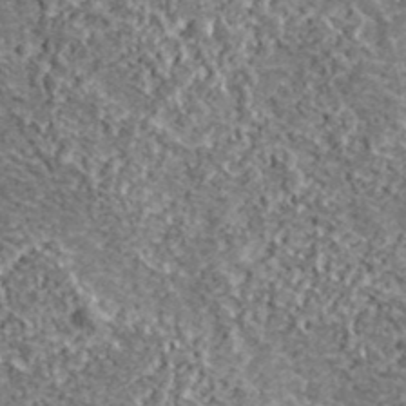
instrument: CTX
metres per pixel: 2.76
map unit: lHvf
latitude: 38.7057
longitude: -87.8961
